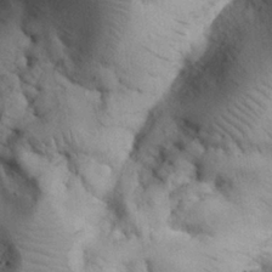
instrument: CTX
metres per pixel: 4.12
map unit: Nhu
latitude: 26.8758
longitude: -71.3481
